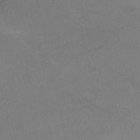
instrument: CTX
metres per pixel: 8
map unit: HNb
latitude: -52.2361
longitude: -46.4034
